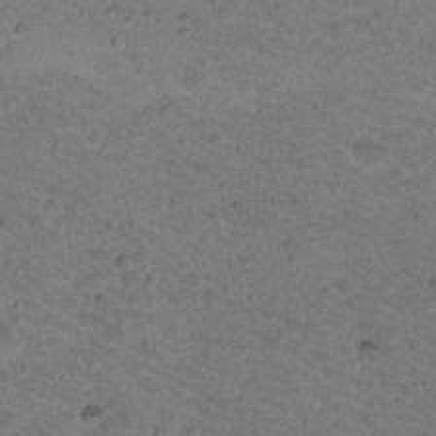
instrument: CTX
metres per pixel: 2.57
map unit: Nhu
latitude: 18.4223
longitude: -33.0647
